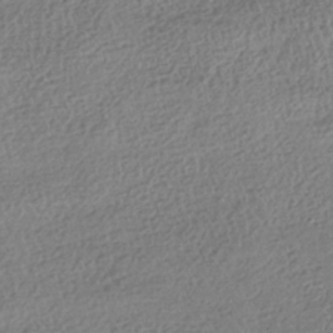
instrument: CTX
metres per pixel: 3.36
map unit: HNhu
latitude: -41.4643
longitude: 98.4629
